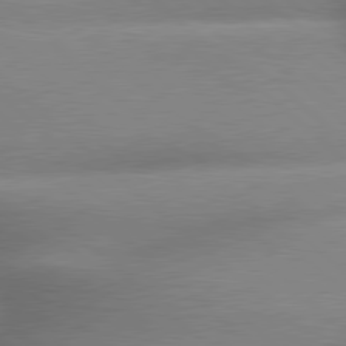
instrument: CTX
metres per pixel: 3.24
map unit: lApd
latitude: 79.4805
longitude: -163.0648
